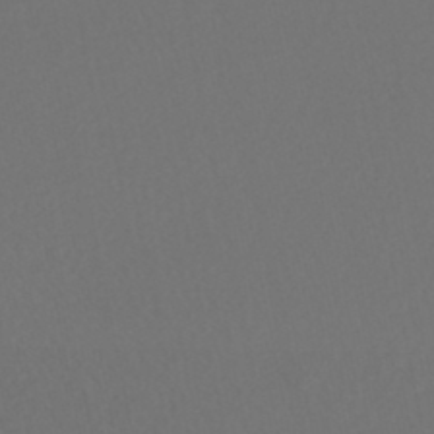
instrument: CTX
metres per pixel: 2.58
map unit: HNhu
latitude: -48.0283
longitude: 103.2754
